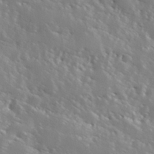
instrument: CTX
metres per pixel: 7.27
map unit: Hve
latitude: 25.1592
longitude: 145.8800
